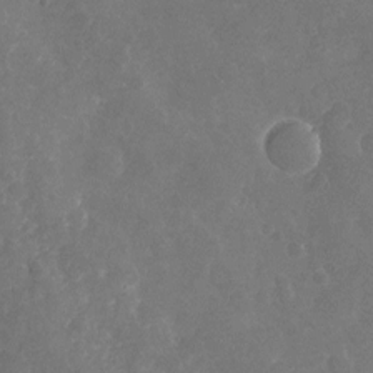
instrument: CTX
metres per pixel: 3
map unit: Nhu
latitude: -19.8800
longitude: -57.4426
